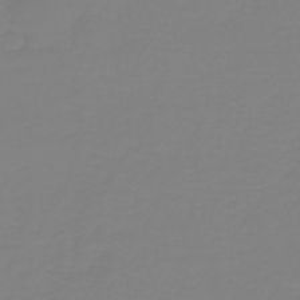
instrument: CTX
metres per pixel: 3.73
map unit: lHb
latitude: -41.0297
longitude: 60.4251
